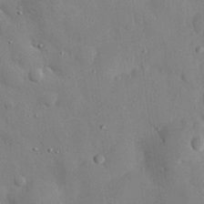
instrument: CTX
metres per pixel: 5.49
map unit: eHh
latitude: 28.4034
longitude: -78.1956
